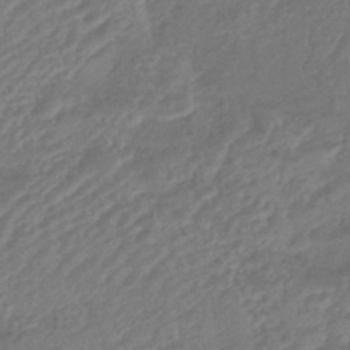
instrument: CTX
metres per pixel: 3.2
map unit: eHb
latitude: -43.2375
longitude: 81.8612
